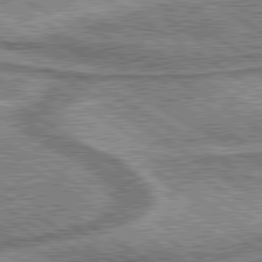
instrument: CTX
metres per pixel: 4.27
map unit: lApd
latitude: 80.1389
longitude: 172.7841
